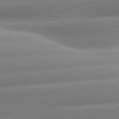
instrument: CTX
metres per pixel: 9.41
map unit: lApd
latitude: 80.8002
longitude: -159.0270
